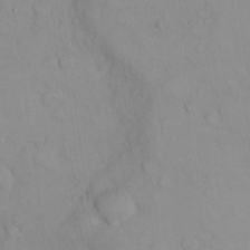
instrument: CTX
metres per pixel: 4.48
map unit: eHh
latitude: 22.5168
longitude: -59.7639
